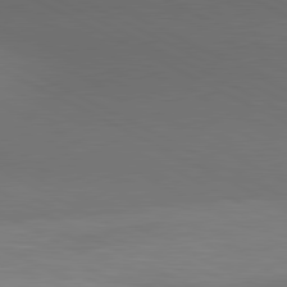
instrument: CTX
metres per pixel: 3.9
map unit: lApd
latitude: 80.8758
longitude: 138.4251
